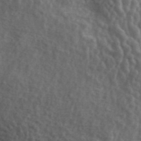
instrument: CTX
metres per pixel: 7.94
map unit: ANa
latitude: 42.4601
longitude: 13.9745
